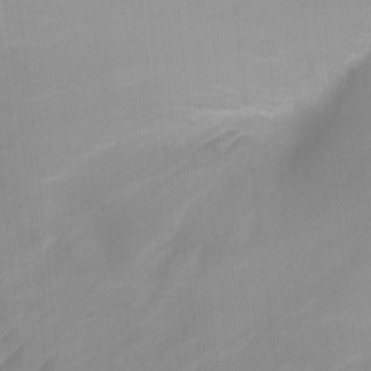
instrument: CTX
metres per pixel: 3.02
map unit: Ht
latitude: 1.6316
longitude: -25.5560
